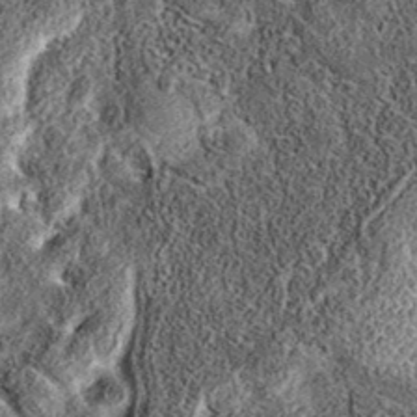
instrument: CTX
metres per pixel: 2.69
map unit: eAb
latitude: 36.1200
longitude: 108.2739
